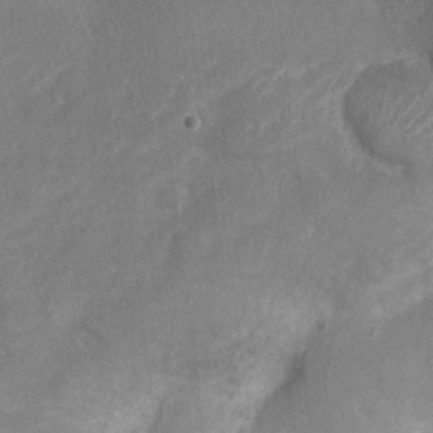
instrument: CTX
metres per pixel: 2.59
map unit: Nve
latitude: -18.5574
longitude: 109.1809
